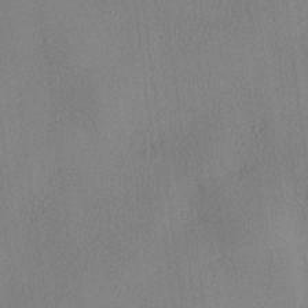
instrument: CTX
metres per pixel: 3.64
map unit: lHvf
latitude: 22.6490
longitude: 140.5952
